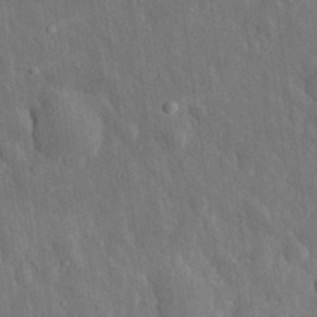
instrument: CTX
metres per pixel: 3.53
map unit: eHh
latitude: 31.3293
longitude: -80.0633
